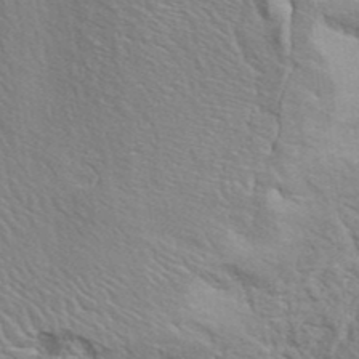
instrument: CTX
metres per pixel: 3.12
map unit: ANa
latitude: 40.1199
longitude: 29.8611
